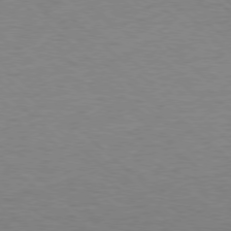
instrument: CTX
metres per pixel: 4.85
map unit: Ap
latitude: -78.4440
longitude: -68.6491
